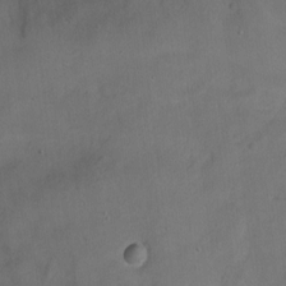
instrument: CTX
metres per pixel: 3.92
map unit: Ht
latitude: 0.6490
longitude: -37.5749
